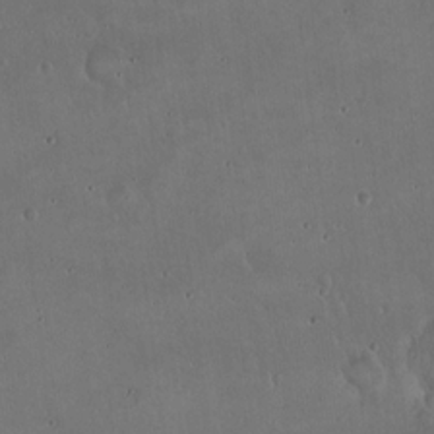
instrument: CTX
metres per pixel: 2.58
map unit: Hto
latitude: 16.9325
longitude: -59.3860
